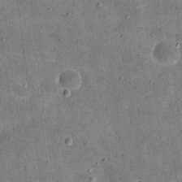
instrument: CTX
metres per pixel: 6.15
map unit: eHh
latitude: 21.8961
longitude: -66.4601
